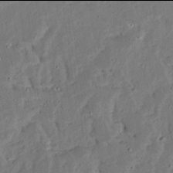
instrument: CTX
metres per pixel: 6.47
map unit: Ave
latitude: 13.9906
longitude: -138.6679
